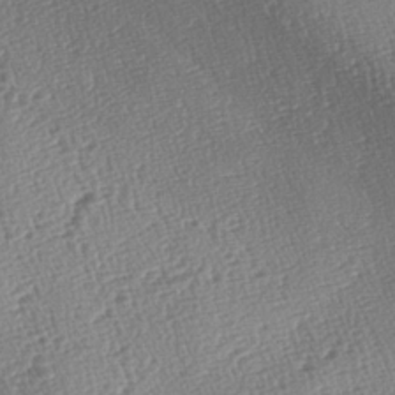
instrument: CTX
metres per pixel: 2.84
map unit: lAa
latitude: -3.6532
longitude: -123.3482
